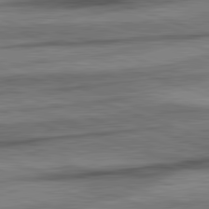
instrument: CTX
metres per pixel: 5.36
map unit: lApd
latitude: 82.3278
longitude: -162.8002
